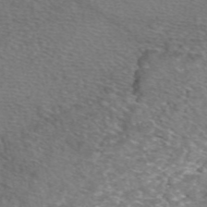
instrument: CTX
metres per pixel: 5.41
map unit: eAb
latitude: 49.8205
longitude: 111.0675
